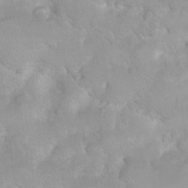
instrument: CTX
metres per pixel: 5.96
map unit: Ht
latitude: 3.7638
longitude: -27.5749
